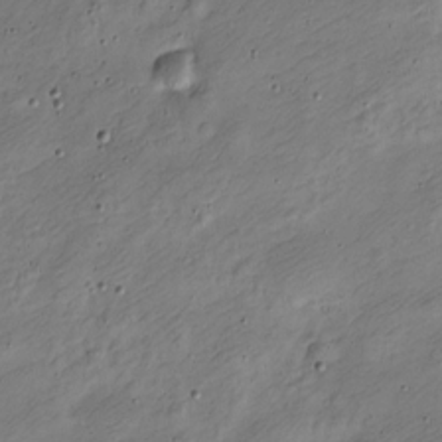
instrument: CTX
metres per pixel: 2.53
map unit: Nve
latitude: -24.3306
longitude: 106.9353
